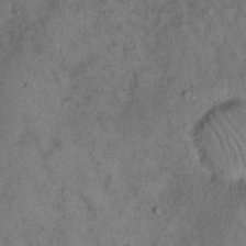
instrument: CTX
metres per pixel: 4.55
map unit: eHh
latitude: 16.3467
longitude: -62.5168
